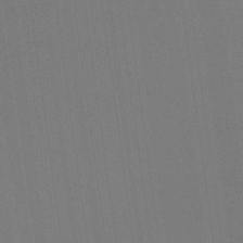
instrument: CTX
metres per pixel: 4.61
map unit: HNb
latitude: -35.4832
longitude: 54.5763
